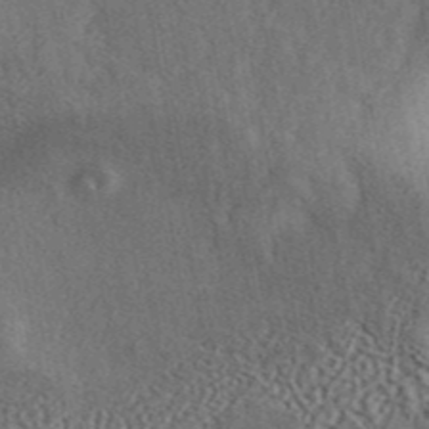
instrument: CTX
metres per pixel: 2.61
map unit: ANa
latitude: 43.6316
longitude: 48.5763
